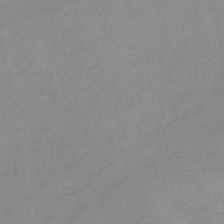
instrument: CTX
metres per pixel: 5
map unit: HNb
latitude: -32.5007
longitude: 57.3132
